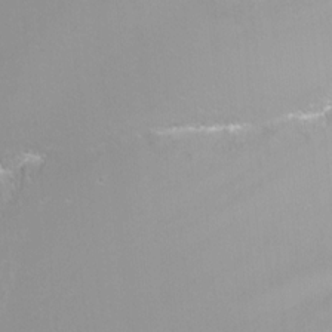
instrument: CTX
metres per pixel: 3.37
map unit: Nhu
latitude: -7.8800
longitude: -74.8947
